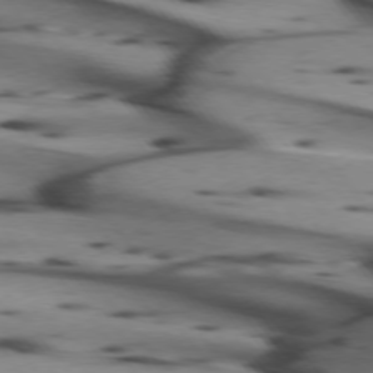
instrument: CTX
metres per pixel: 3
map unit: lApd
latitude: 74.7246
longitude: -65.6316
